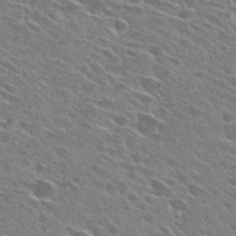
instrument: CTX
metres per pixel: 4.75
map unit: Hto
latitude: 28.1578
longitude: -43.3104
